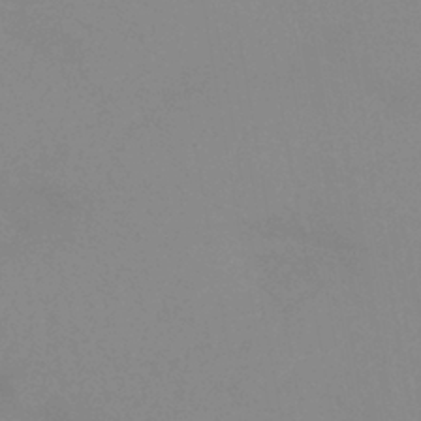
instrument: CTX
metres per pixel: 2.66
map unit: eHb
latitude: -40.0283
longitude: 76.8597
